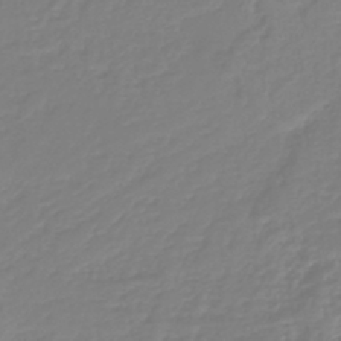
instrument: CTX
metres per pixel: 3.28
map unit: lHb
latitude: -41.7855
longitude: 67.2754
